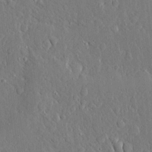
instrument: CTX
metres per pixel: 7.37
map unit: Ave
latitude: 15.3482
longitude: -139.7450
